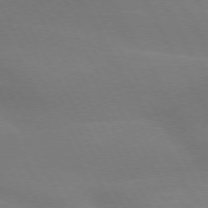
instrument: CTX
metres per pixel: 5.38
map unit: lApd
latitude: 73.7639
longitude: -48.2900
